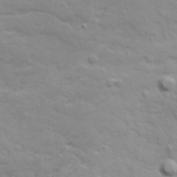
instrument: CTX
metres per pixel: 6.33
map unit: Ave
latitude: 18.3278
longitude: -133.8772
